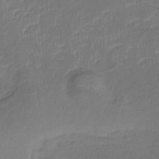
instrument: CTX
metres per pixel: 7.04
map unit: lHb
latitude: -39.5966
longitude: 73.5966
